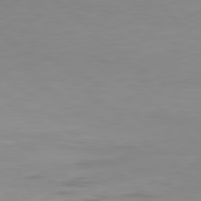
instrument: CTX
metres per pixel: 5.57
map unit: Hpe
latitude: 77.8961
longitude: -124.2333
